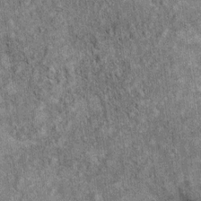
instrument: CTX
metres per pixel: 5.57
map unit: Ht
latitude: 10.4790
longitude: -38.3278
